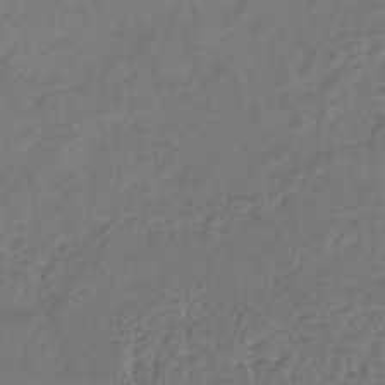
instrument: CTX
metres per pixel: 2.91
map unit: lHb
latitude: -38.8408
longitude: 61.8044
